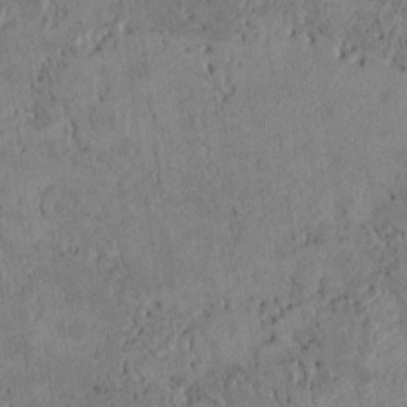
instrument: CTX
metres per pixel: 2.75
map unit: Htu
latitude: 2.7624
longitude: 148.6519
